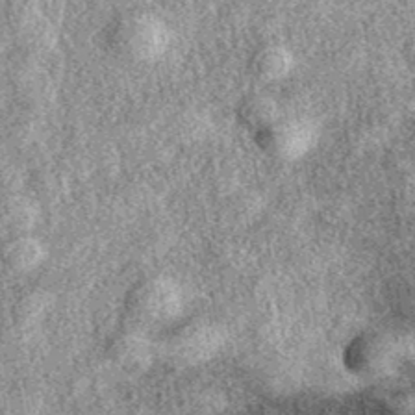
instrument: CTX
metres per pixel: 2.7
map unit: eAb
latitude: 38.5546
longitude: 108.3306
